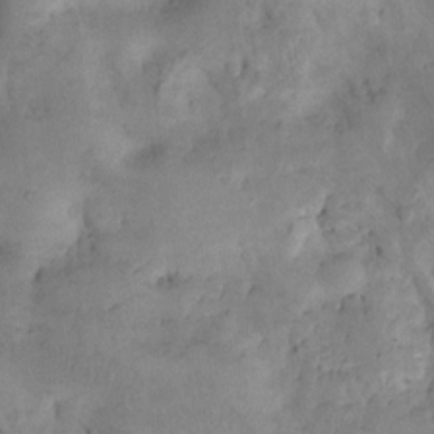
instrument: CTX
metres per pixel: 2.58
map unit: Nhu
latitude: 8.4034
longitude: -22.6679
